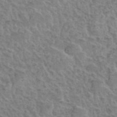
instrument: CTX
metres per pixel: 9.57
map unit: Hto
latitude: 35.2914
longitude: -51.6505
